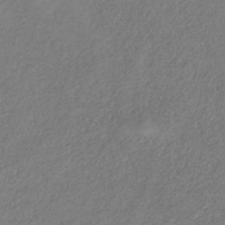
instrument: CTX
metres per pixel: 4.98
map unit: HNb
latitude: -33.2376
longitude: 56.2928
